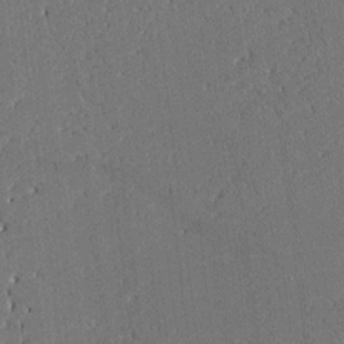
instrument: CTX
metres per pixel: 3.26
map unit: HNhu
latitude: 8.5546
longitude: -5.1781
